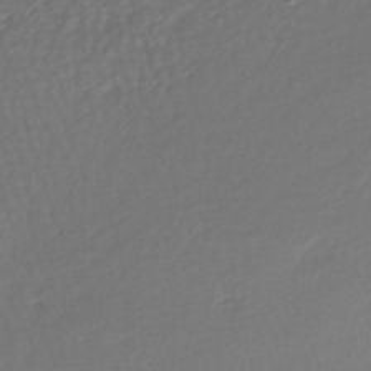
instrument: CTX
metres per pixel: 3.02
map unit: lHb
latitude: -42.7274
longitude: 70.5574
